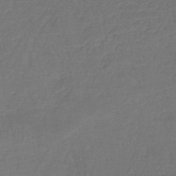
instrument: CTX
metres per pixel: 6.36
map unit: lHb
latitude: -38.2173
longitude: 61.1809
